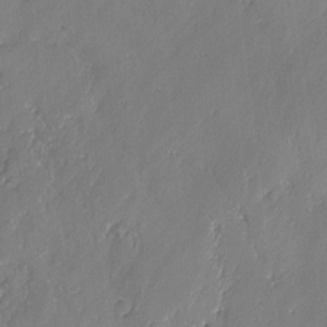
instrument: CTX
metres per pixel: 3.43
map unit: lAvf
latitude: -2.1794
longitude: -106.6113
